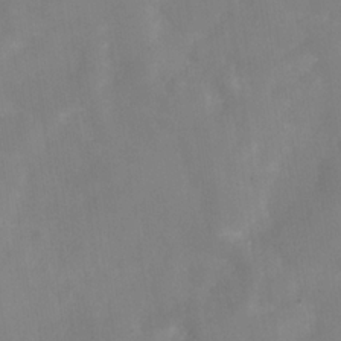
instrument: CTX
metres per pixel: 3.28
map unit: Hve
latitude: -32.1795
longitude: 93.8233
